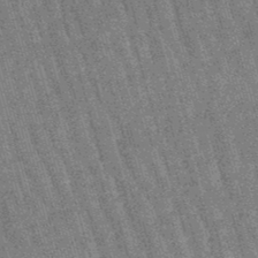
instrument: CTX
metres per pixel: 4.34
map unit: lHb
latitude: -45.9367
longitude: 78.1228
